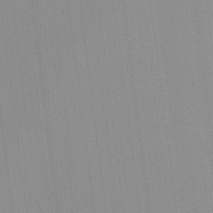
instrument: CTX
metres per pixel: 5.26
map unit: lHvf
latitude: -12.7841
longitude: -103.1781
